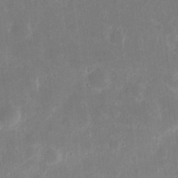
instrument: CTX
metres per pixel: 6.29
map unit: eHh
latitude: 8.0822
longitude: -71.1592
